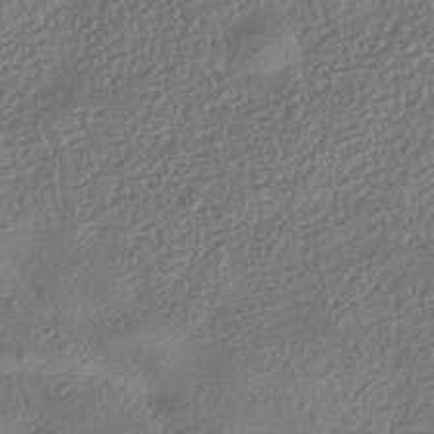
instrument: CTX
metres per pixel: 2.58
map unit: HNhu
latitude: -41.8422
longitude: 98.5951
